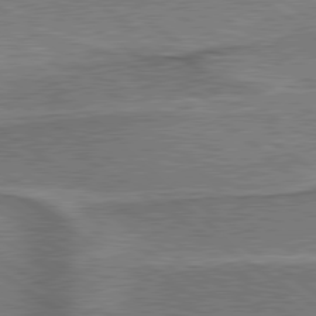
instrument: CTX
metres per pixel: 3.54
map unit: lApd
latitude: 79.7261
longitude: 173.2754
